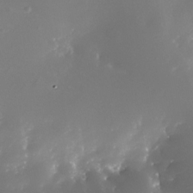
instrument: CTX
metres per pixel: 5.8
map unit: Nhe
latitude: -32.5574
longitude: -116.1011
